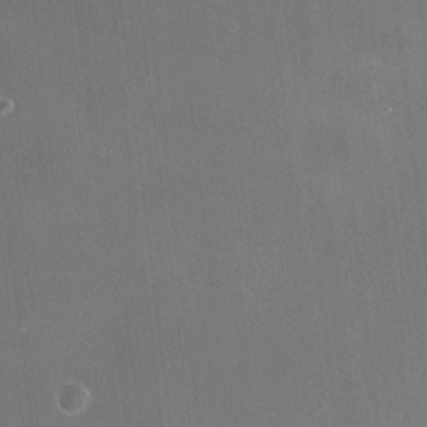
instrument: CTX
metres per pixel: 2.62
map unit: HNhu
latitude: 8.1578
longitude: 9.5966
